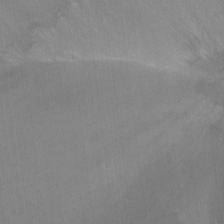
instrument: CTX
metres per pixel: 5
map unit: Ht
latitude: -8.9542
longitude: -38.7246
